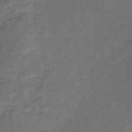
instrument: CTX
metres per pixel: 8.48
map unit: HNb
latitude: -32.2362
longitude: 63.4265
